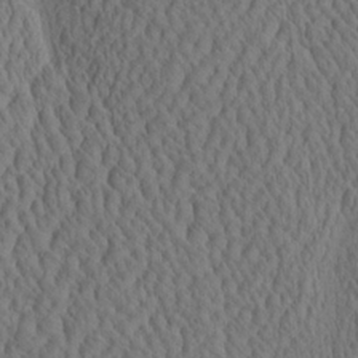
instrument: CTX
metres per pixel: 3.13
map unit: eHh
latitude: -2.9163
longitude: 15.3510
